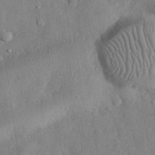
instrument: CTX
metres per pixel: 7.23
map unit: eHh
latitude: 29.9150
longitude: -76.3278
